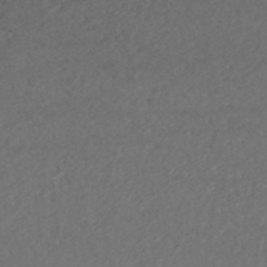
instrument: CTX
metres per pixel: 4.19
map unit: ANa
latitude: 41.3292
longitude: 26.1794
